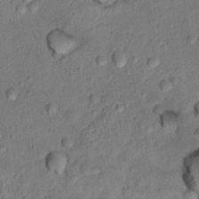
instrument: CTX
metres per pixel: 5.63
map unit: Ht
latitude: 13.6316
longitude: -39.1970
